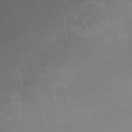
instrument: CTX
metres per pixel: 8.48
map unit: Nhu
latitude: -24.2928
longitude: -73.2537
